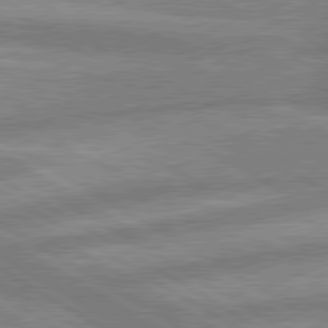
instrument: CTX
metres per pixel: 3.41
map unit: lApd
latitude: 80.0633
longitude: -167.9150
